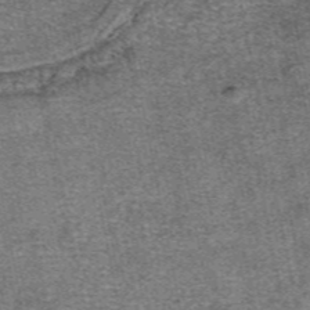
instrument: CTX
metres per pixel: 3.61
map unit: eAb
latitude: 48.0633
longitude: 104.2550
